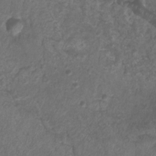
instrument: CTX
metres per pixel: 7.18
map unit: Htu
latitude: 3.2537
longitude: -21.0837
